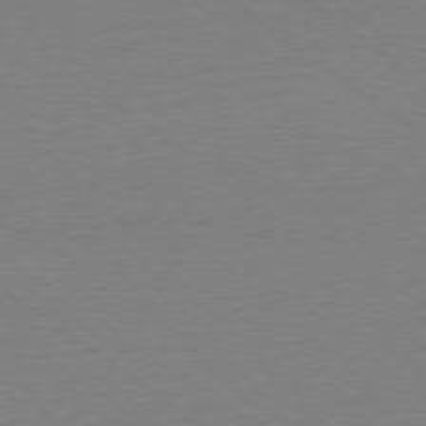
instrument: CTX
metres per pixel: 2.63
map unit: Ap
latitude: -78.8597
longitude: -98.4790
